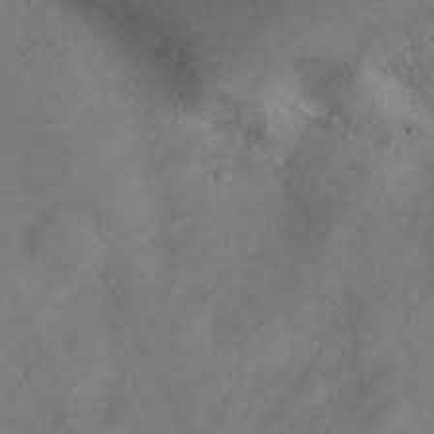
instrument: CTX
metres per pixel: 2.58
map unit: Aa
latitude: -3.5399
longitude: -72.3090
